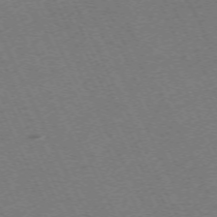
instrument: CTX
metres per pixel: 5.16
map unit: Hpe
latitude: -71.2754
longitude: 12.9920
